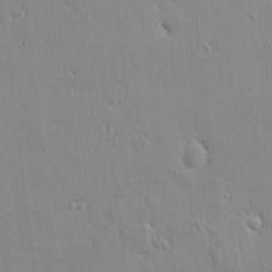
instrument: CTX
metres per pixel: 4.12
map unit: HNhu
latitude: 5.6883
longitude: 1.2943
